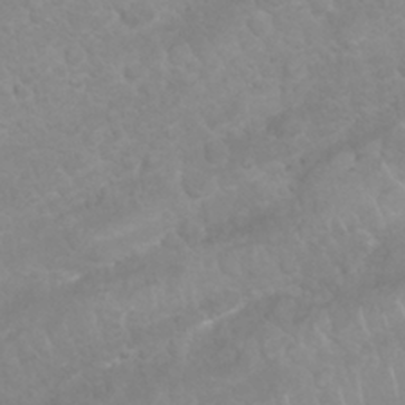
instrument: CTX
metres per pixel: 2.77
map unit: Nhu
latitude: 26.7246
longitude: -62.3468
